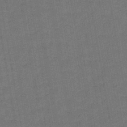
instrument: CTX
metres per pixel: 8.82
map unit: lHb
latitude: -43.3509
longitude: 63.1053
